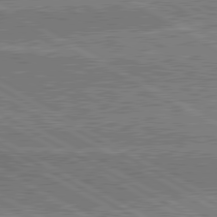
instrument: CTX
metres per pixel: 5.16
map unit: lApd
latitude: 80.5924
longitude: 144.3873
